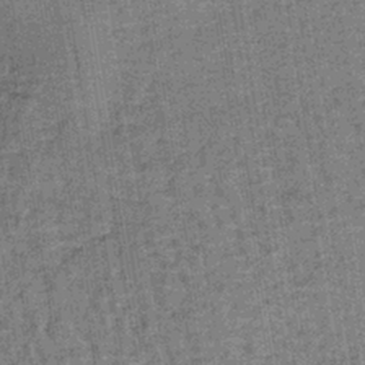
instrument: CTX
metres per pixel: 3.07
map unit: lHb
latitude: -39.0676
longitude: 60.3306
